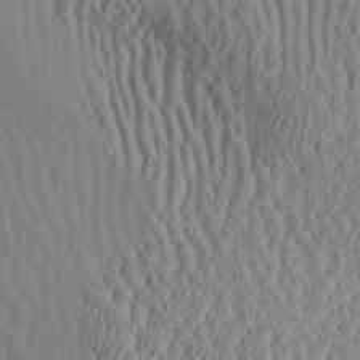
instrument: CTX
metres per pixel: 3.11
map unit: Aa
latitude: 29.1214
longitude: -136.6302
